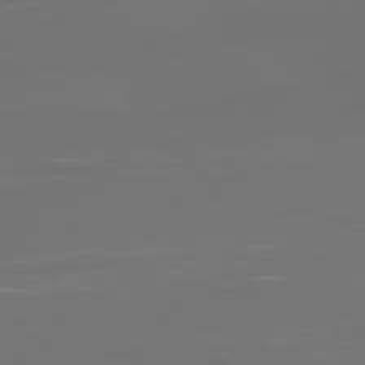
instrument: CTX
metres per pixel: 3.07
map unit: Ap
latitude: -81.5399
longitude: -61.6316
